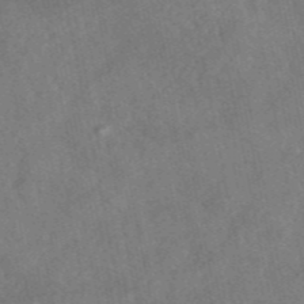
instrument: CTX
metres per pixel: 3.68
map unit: eAb
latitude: 47.1215
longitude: 127.2376
